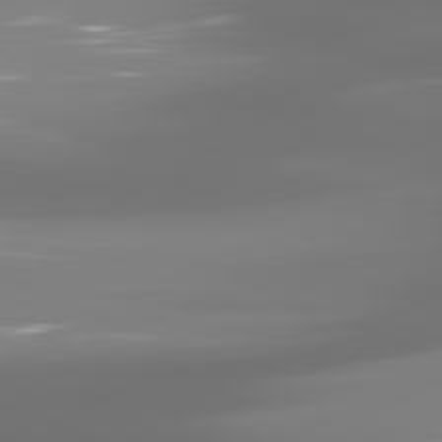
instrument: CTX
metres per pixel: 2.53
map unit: lApd
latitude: 81.5560
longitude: -136.8191
